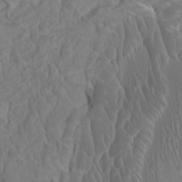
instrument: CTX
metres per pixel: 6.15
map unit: HNhu
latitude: 4.1011
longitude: -3.8961
